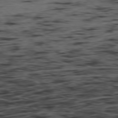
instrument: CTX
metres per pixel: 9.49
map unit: Hpe
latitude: -79.0297
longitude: 13.6911
